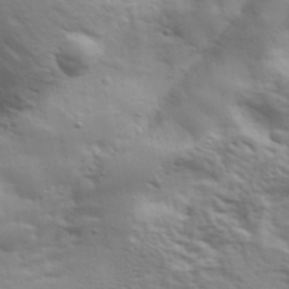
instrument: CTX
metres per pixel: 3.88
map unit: eHh
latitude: 35.3481
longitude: -80.8191
